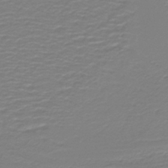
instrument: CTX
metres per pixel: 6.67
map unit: lHb
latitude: -42.4062
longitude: 52.4062
